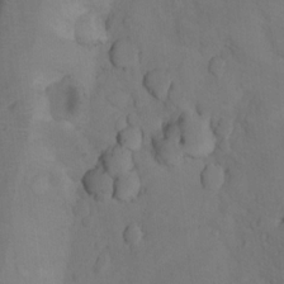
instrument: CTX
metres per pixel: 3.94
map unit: Ht
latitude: 11.8772
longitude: -32.4412
